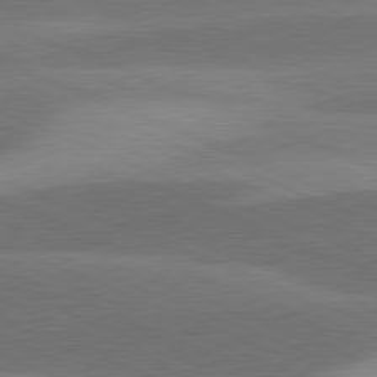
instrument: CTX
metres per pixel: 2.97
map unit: lApd
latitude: 81.6127
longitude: 124.1984
